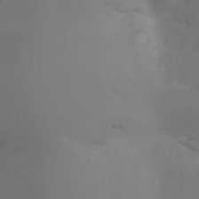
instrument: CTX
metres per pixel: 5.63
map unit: Nhu
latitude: -16.6897
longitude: -47.8773
